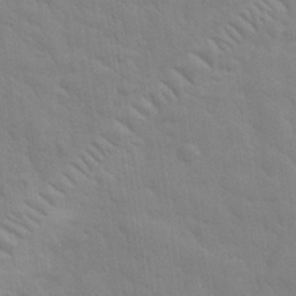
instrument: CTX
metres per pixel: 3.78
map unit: eHh
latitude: 32.4223
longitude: -70.4790
